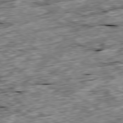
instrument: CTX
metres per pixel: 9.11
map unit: Ap
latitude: -80.1228
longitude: -90.0633
